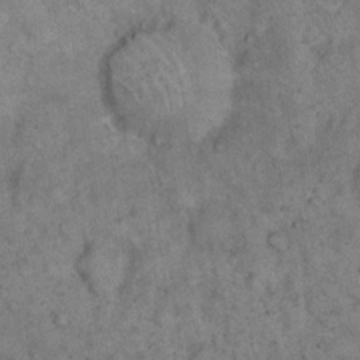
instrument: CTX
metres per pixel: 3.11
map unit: eHh
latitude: 16.6113
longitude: -62.0633
